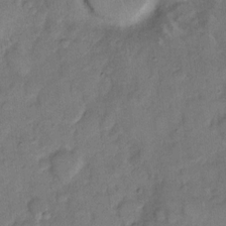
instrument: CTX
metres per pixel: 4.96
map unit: eHh
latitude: 11.7450
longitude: -64.6679
